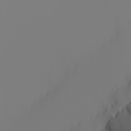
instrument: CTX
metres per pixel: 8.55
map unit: Nhu
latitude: -6.1605
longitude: -96.0444
